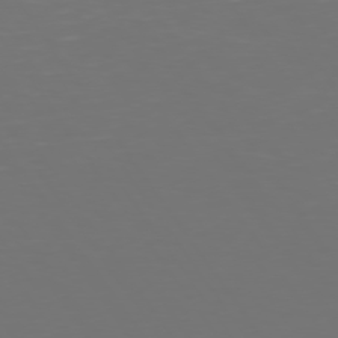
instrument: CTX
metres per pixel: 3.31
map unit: Hpe
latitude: 74.4601
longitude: -124.2144
